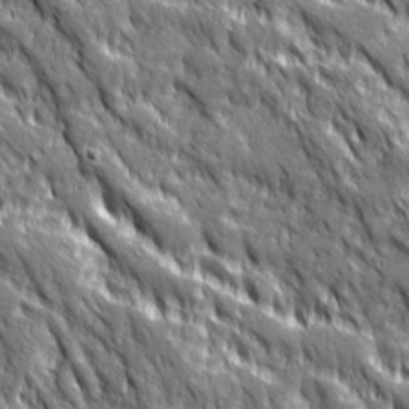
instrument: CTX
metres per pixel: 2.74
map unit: Ave
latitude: 19.9150
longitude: -135.0269
